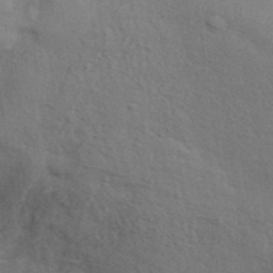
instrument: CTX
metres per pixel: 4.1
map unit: ANa
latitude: 39.3671
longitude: 29.6155
